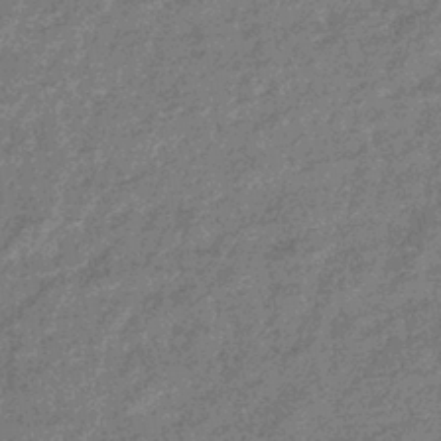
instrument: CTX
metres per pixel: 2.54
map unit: eHb
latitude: -37.0108
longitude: 80.0283
